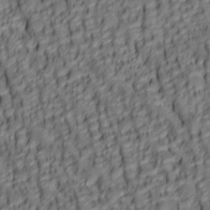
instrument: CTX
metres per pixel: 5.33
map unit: lAa
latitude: 6.1200
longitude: -116.2523
